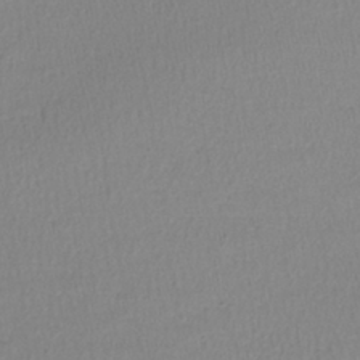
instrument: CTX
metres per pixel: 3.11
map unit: lHb
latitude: -41.5588
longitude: 72.9353
